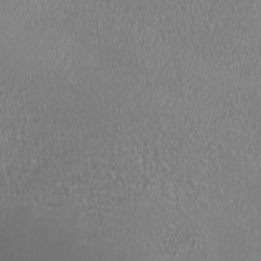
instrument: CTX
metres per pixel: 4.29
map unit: HNhu
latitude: -0.3685
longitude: -1.4804
